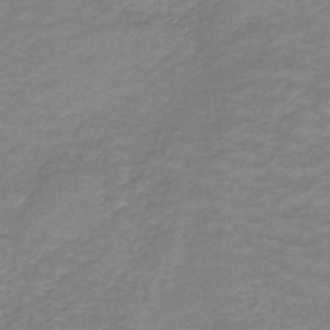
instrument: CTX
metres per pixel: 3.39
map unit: HNb
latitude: -38.4440
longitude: 50.6707
